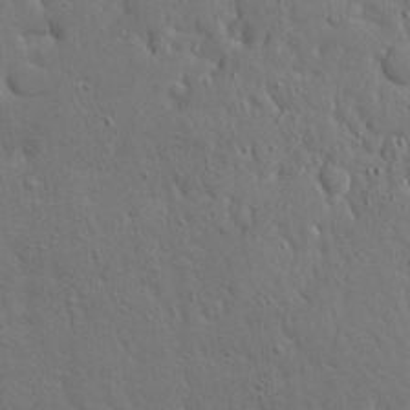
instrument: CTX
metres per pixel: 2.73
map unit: Ave
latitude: 17.6505
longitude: -141.3292
